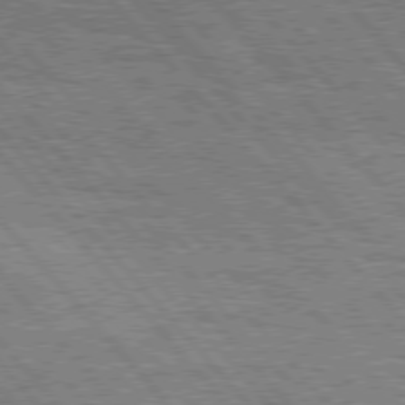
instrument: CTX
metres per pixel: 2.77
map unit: Hpe
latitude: 76.5356
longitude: -150.3278
